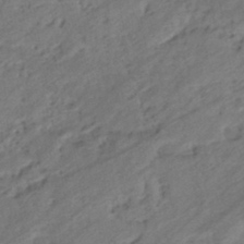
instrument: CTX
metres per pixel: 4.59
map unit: eHb
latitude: -43.3698
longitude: 85.4832
